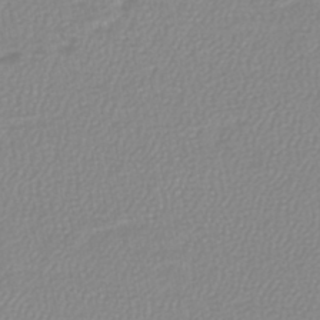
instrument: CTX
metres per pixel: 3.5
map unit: lHb
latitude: -45.6155
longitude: 75.4266
